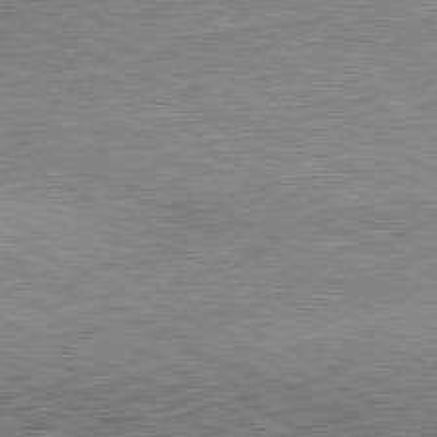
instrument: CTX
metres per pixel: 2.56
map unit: Hpe
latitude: -81.5777
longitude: 10.4251
